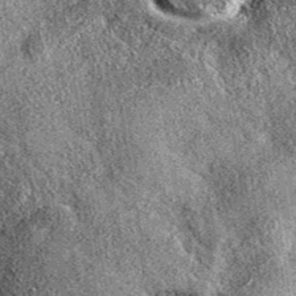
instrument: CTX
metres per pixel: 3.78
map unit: eAb
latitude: 37.2159
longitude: 110.9164
